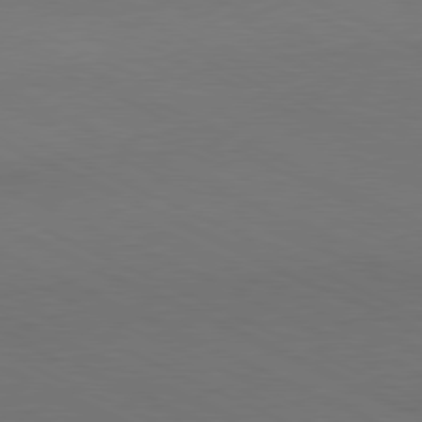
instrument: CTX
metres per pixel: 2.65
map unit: Ap
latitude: -81.3321
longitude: -69.6127
